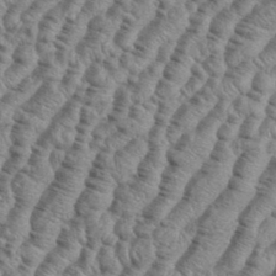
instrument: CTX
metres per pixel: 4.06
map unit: eHh
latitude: 37.1781
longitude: -136.8002
